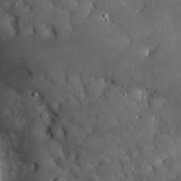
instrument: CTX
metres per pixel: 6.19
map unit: Nhu
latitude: 28.3845
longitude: -67.3103
